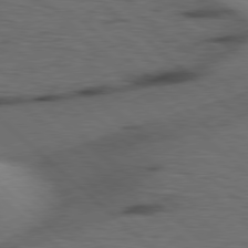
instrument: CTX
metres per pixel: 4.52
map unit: Hpe
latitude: 78.2145
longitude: -155.4804
